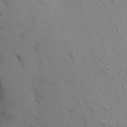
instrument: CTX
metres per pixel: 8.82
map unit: Htu
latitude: -3.3698
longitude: 156.8030
